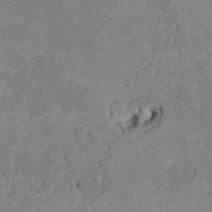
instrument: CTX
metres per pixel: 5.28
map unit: Htu
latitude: 2.5357
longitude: 148.8786
